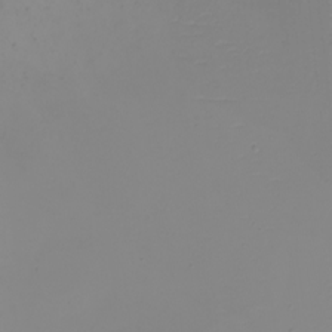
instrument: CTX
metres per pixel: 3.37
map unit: eHh
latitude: -5.4076
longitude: -84.7624
